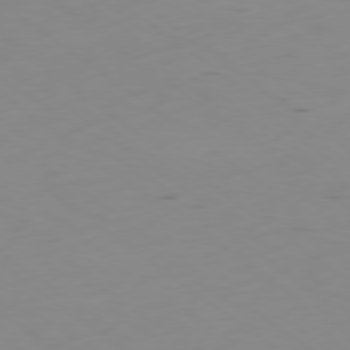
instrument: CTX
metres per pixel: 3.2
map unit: Ap
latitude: -79.1431
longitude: -62.9892
